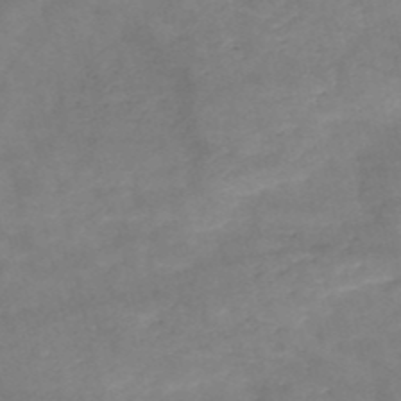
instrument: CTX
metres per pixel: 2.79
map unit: HNb
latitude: -50.5196
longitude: -39.1781
